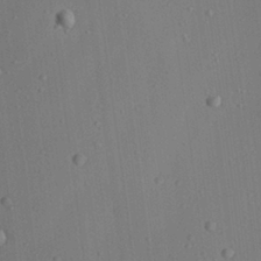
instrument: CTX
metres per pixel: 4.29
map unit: Aa
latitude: 23.1403
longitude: -137.7639
